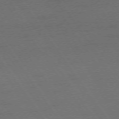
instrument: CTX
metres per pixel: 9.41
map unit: Ap
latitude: -74.2362
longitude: -74.8569
